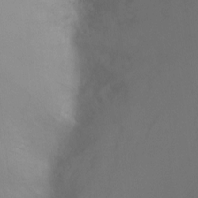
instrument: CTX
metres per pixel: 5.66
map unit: Ht
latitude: -5.0108
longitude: -27.8395
